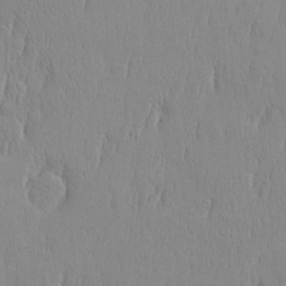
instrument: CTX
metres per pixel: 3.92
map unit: HNhu
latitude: -5.1620
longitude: 15.1620
